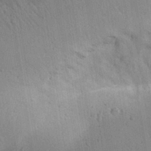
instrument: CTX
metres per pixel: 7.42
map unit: Aa
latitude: 29.0836
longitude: -146.5924
